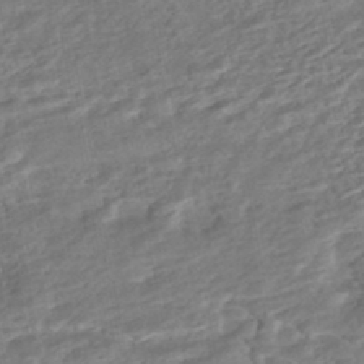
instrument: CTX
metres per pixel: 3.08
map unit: HNhu
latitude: -44.9542
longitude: 101.7666
